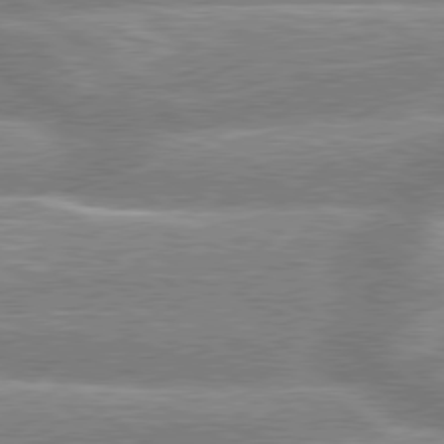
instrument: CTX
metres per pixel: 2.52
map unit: lApd
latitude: 79.1214
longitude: -158.6302
